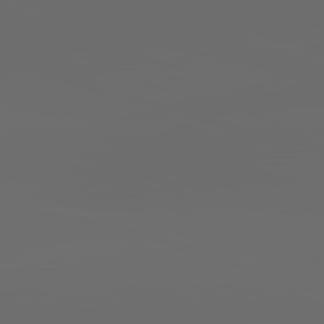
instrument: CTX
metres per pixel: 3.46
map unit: lApd
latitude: 83.6504
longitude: -128.9702
